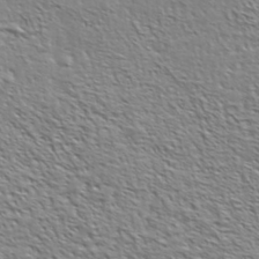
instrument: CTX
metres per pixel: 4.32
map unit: Ave
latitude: 37.1970
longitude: -112.3467
